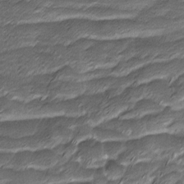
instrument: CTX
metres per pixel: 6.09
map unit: Ave
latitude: -8.4629
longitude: -123.0269
